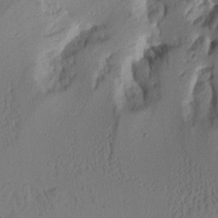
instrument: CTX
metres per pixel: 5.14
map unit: Aa
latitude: 10.3090
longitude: -127.0081
